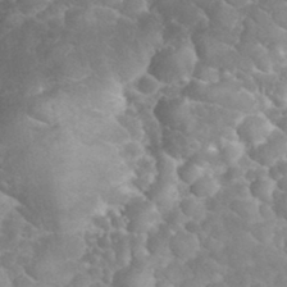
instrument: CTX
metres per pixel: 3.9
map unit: eHh
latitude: 32.4979
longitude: -63.7072
